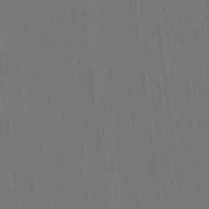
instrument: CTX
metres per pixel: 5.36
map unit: HNhu
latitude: 7.4237
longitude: 16.1795
